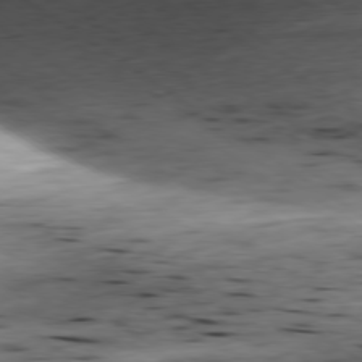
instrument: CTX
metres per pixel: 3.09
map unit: Ap
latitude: -79.5966
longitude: -89.7261
